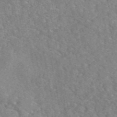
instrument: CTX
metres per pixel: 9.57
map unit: eAb
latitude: 48.5357
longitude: 116.8596
